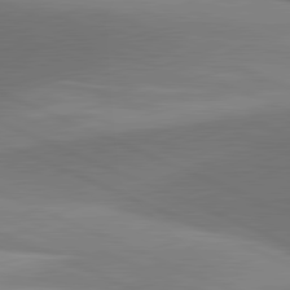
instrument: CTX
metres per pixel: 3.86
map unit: lApd
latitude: 81.5749
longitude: 134.6141
